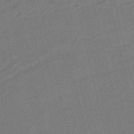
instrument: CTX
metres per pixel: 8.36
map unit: HNb
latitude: -53.5777
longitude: -48.4412
